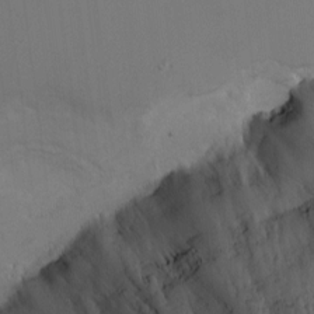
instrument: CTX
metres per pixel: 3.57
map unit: Nhu
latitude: 0.0633
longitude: -76.8380
